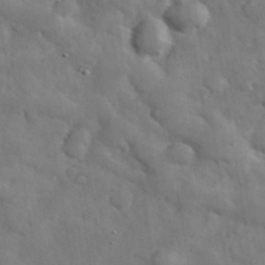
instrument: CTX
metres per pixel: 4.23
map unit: eHh
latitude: 37.5749
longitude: -67.4426
